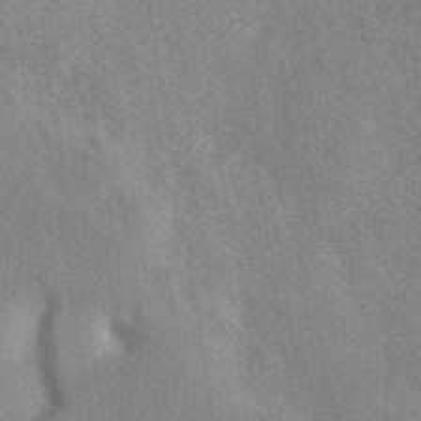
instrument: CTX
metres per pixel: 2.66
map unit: eAb
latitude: 41.4426
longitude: 106.5385
